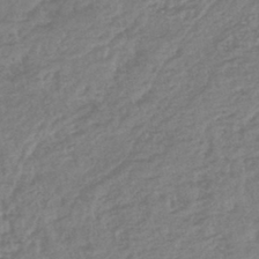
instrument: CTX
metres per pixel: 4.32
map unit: lHb
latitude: -42.6518
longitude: 73.4076
